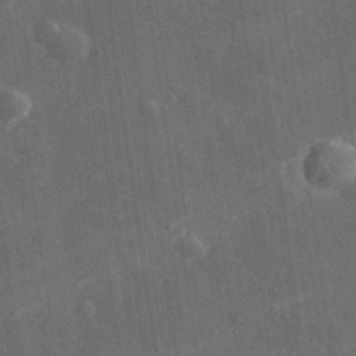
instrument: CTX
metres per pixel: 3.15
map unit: eHh
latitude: 31.7450
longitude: -78.0822
